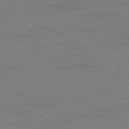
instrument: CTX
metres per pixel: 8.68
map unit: Ap
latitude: -80.7841
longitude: -75.4238
